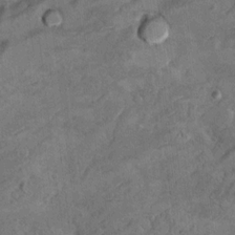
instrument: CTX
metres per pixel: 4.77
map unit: Hto
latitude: 9.2726
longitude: -36.1767
